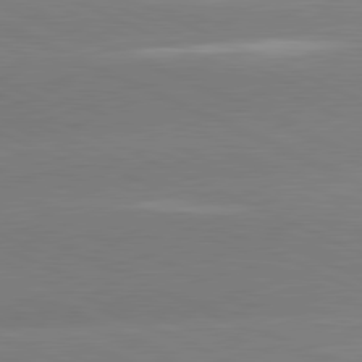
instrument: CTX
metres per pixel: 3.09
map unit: lApd
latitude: 81.3482
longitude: -155.3104
